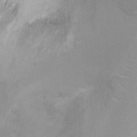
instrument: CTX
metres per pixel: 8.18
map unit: Ht
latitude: 3.5560
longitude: -28.3089
